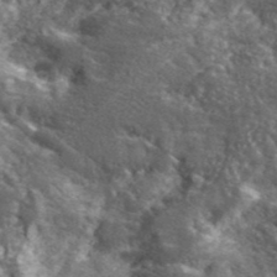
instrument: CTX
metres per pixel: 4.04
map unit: lHvf
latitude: 41.8583
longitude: -89.8395
